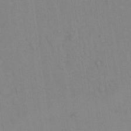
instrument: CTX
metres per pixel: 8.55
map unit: Hto
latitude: 12.4601
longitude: -61.2159
